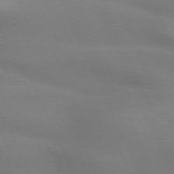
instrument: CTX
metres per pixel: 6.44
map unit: lApd
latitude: 73.2348
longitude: -48.2711
